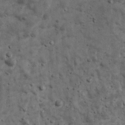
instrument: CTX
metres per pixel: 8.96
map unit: Ave
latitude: 16.9325
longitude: -133.7828
